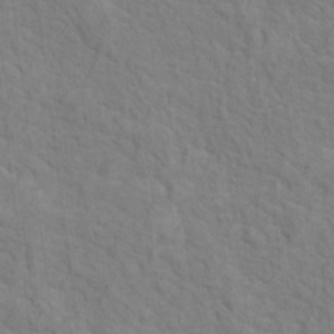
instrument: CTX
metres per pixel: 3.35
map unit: Hto
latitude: 16.8191
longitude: -38.4601
